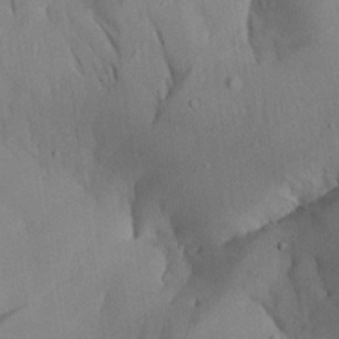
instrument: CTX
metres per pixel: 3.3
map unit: Aa
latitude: 26.5924
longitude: -132.3845
